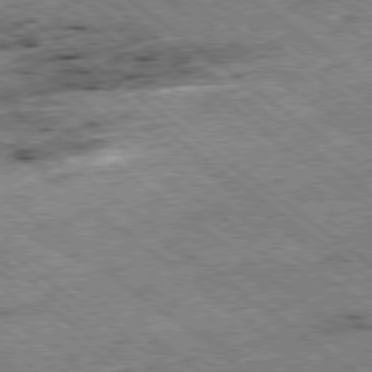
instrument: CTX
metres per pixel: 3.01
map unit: Ap
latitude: -79.0864
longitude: -50.9891
